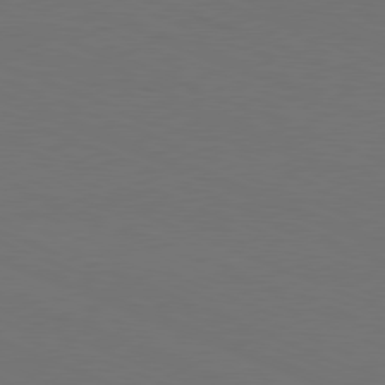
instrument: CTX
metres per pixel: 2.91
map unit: Hpe
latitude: -81.7100
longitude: 21.4454
